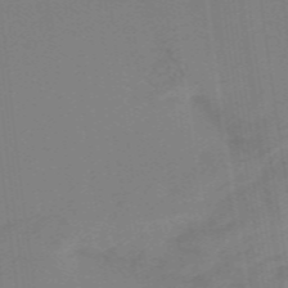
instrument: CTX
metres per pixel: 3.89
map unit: lHb
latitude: -48.6519
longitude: 83.9556
